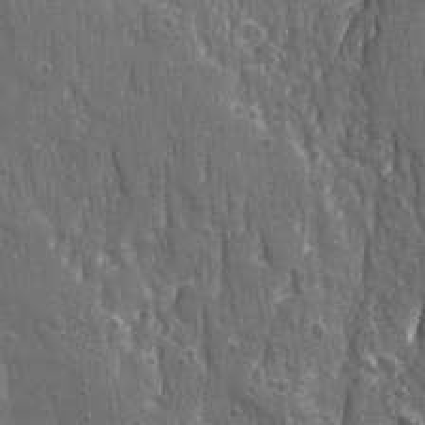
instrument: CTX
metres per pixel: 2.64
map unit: Ave
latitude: 22.5924
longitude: -134.4790
